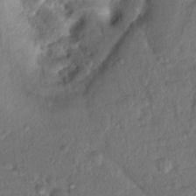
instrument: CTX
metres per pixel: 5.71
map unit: Nhu
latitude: 15.9906
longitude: -30.5546
